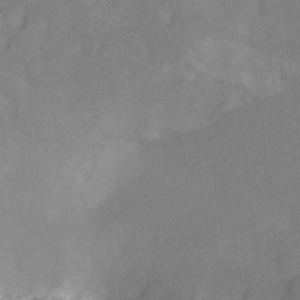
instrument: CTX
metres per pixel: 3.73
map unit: Nhu
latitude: -8.8786
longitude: -42.5546
